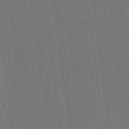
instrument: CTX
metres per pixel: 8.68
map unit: lAvf
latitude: 7.5182
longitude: 165.5210
